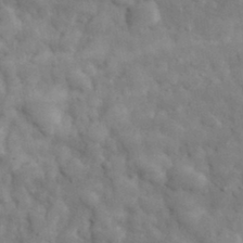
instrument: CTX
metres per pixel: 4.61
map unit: eHh
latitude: 32.4034
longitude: -70.6679
